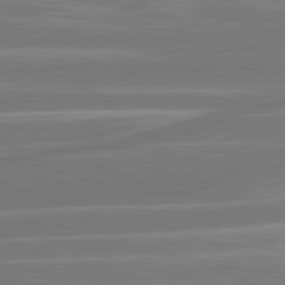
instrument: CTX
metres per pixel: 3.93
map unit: lApd
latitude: 81.2915
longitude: -130.8947
